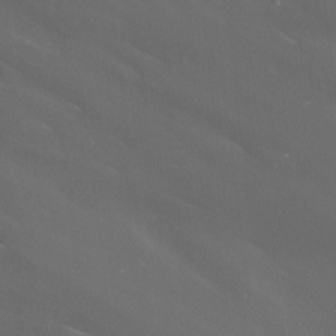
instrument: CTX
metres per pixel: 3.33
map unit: Nhu
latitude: -9.2376
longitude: -78.9136
